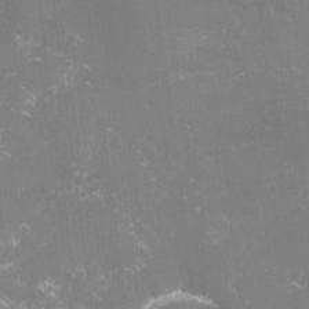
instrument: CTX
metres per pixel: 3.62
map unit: lHvf
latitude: -15.1620
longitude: -101.0836
